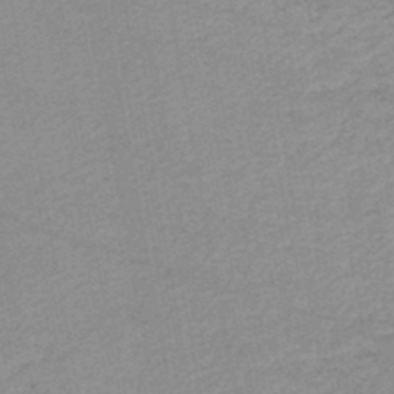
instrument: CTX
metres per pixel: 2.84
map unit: lHb
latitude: -46.4440
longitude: 61.8989
